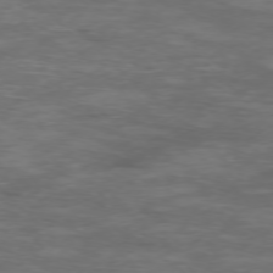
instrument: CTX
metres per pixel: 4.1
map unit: Ap
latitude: -76.0283
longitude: -68.5168
